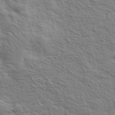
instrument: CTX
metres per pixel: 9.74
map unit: eHh
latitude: 37.1970
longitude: -81.1025
